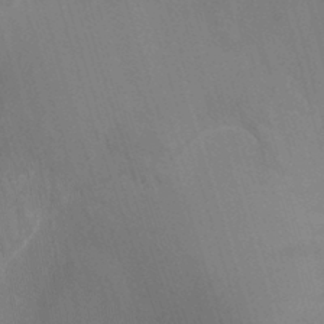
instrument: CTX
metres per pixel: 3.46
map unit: Ht
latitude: -4.2172
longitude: -27.4615
